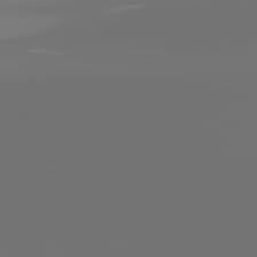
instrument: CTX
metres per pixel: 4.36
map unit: lApd
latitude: 82.2144
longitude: -154.3845
